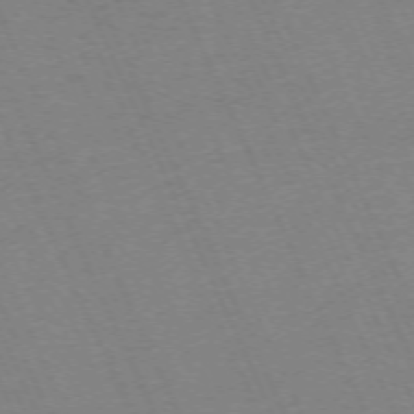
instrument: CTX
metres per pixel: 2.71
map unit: Hpe
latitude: -71.0864
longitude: 12.3873
